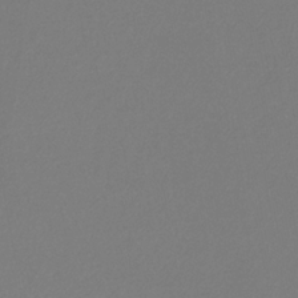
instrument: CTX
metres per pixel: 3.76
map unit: eHb
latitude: -30.9164
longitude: 66.6329
